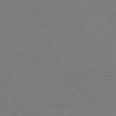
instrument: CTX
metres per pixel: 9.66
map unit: Ap
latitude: -75.0865
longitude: -89.9528
